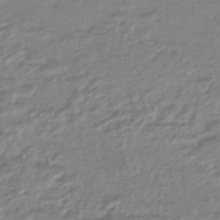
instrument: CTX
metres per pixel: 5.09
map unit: HNhu
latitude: -44.7085
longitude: 96.3306
